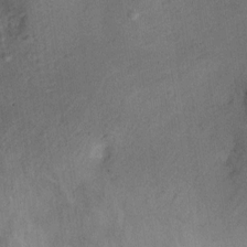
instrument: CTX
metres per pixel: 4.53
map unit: Ht
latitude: 5.0458
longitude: -29.5749
